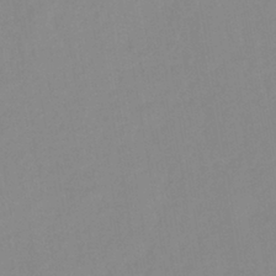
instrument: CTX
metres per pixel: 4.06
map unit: lHb
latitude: -40.2361
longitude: 74.3118
